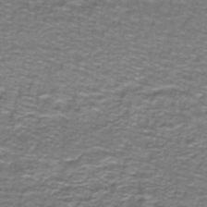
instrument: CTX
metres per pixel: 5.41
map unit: lHb
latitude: -42.8408
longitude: 55.5210
